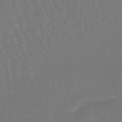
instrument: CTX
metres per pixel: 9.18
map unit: eHb
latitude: -47.0675
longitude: 81.3510
